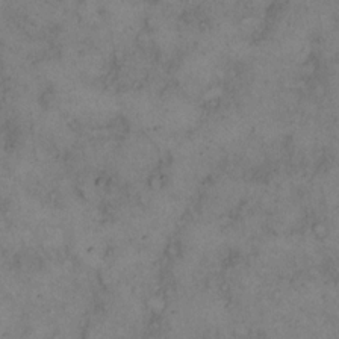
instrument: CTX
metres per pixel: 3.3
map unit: eHh
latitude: 14.9703
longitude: -63.4616
